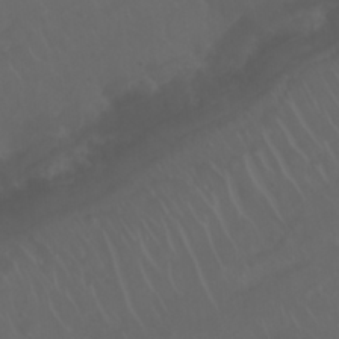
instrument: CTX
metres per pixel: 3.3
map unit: Nhu
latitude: 23.4048
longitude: -64.9136
